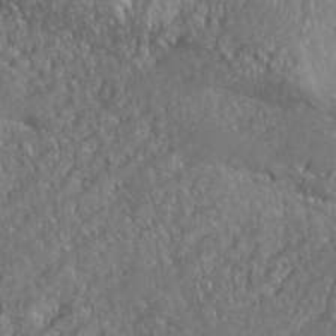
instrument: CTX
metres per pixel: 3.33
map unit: eHh
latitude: 36.2712
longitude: -132.9325
